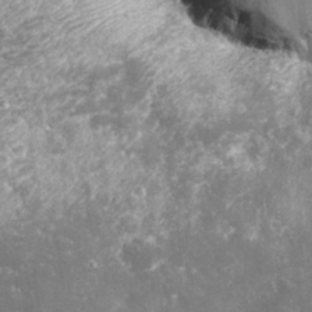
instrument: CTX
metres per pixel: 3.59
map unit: eHh
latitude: 32.8002
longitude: -61.8961
